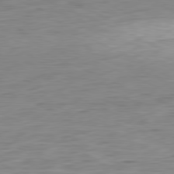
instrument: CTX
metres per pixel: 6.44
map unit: Ap
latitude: -81.0298
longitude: -81.4426
